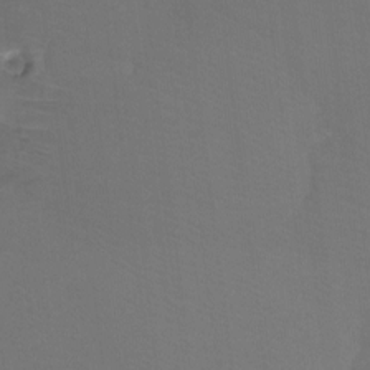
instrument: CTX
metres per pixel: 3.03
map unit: Htu
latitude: -13.4266
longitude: -48.9892
